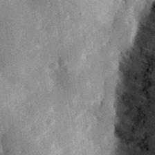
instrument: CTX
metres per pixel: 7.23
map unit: eHh
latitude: 31.5183
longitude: -75.2726
